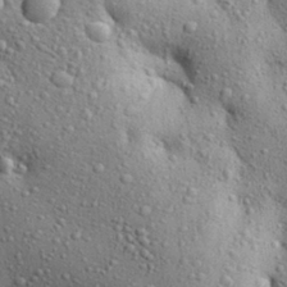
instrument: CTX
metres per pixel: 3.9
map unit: Aa
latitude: 28.6679
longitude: -148.5546
